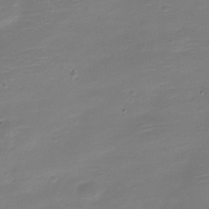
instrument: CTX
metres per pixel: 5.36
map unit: Nve
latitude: -21.3509
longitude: 104.1983
